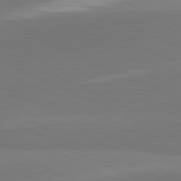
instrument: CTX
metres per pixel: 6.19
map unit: lApd
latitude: 81.8772
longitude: 151.4832
